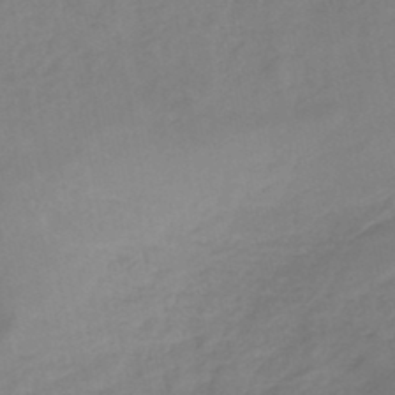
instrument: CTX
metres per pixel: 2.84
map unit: eHh
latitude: -46.0283
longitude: -29.1025
